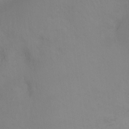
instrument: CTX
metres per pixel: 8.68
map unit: Ht
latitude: -15.8801
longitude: -43.3293
